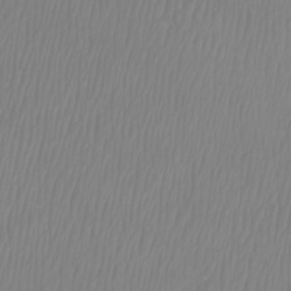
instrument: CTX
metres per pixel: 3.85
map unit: Htu
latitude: -8.6896
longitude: -74.7057
